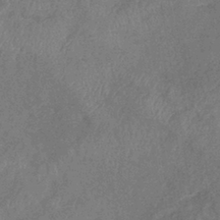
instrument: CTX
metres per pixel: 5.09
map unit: eHb
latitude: -39.0298
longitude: 77.3510
